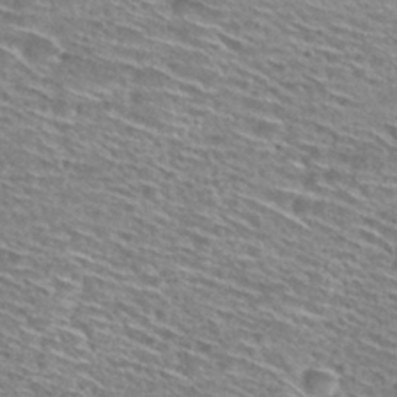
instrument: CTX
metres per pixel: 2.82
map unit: Hto
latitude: 28.8002
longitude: -46.6869
